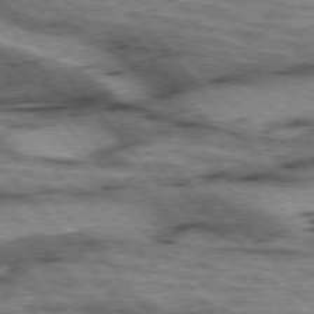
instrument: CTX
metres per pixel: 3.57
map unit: lApd
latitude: 75.4238
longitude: -49.3860
